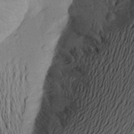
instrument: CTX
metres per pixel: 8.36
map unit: Aa
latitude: 17.7261
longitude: -144.2711
